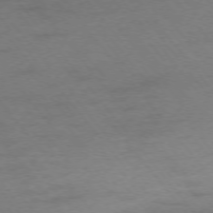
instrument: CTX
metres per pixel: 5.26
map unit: Ap
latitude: -75.9367
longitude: -72.9514
